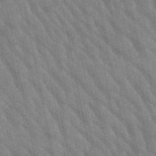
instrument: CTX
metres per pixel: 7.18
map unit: lHb
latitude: -48.5763
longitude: 73.8800
